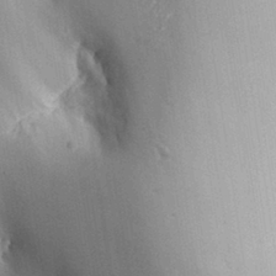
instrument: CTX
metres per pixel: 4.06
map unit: Aa
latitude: 29.8583
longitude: -131.6316
